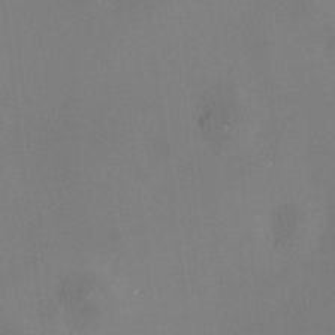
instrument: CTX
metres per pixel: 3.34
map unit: HNhu
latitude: 10.8002
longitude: 11.4832
